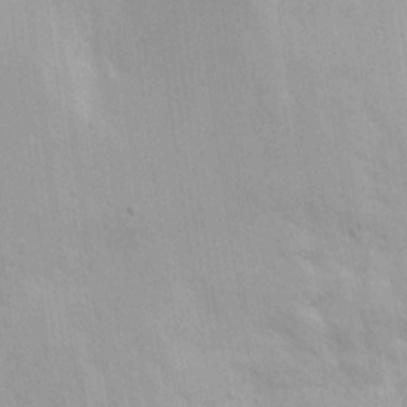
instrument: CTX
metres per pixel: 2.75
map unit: eHh
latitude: 9.2537
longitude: -71.8016
